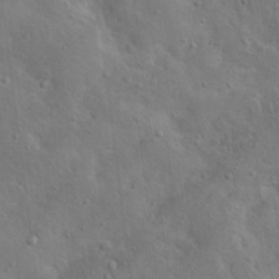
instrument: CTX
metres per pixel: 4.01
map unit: Nhu
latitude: 13.4427
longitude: -27.2915
